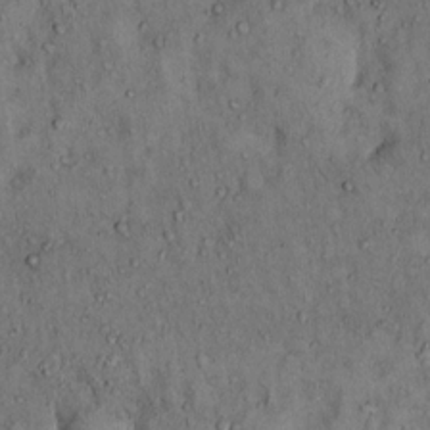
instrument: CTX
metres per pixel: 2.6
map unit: Hto
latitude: 12.4034
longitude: -60.1955
